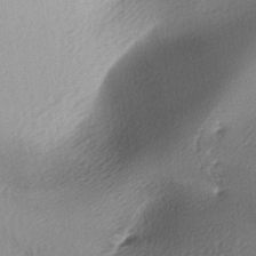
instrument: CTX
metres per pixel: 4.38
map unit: lAa
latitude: -5.8422
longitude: -123.2726
